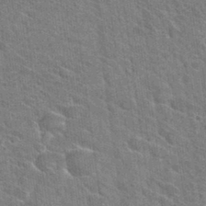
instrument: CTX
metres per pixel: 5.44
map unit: Hto
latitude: 31.4616
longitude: -44.5168
